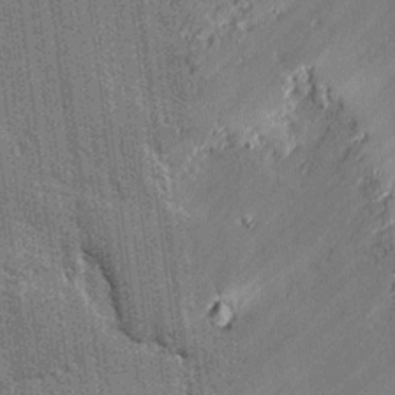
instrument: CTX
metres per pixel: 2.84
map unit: lAvf
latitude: -0.4440
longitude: -107.5938
